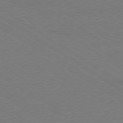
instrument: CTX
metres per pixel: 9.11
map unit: Ap
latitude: -79.1431
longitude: -84.7057
